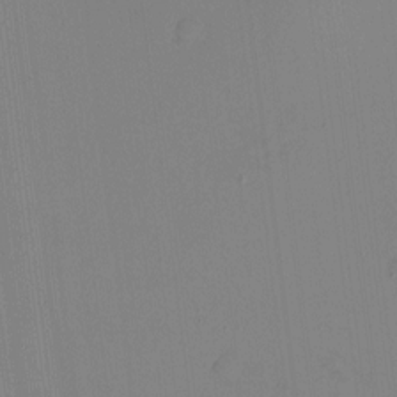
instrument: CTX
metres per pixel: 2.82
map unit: HNhu
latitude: -1.6533
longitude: -6.4790
